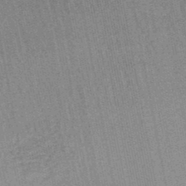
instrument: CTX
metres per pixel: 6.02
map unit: lHb
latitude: -48.6708
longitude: 71.6911
